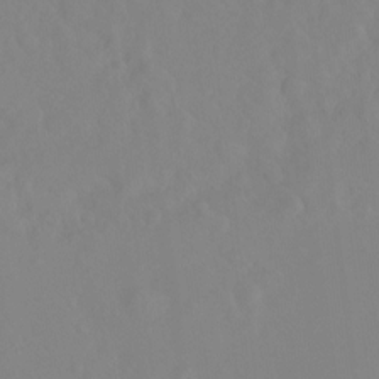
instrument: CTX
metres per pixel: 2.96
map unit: Ht
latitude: -14.2362
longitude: -56.6112
